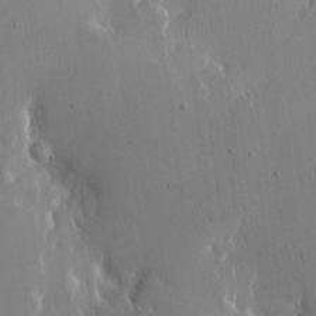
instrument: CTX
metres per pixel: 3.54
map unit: eHh
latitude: 15.6883
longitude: -70.8569
